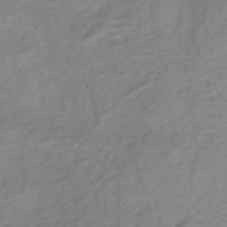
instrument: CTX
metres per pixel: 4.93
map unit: lHb
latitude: -34.0283
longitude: 66.2361
